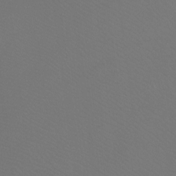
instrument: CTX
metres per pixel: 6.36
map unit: Htu
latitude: -7.2565
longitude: -33.2726
